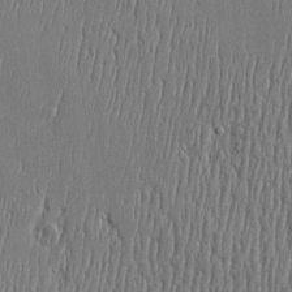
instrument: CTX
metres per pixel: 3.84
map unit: Htu
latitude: -5.4832
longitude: 175.5777
